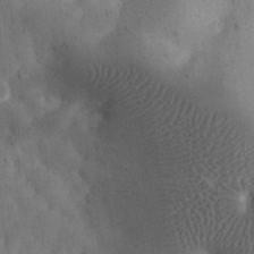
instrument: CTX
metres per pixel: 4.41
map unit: eHh
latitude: 30.3468
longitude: -68.4223
